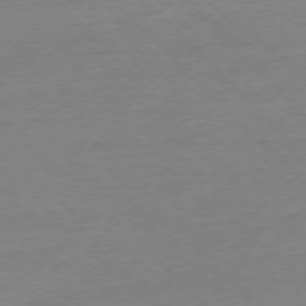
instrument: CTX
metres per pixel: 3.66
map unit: Ap
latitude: -76.6707
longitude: -92.2522
